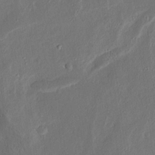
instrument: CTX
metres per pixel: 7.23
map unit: Ave
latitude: 15.0648
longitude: -138.2333
